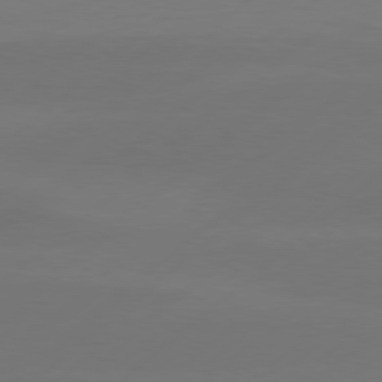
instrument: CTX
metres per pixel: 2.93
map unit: Hpe
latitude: 78.1011
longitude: -130.4412
